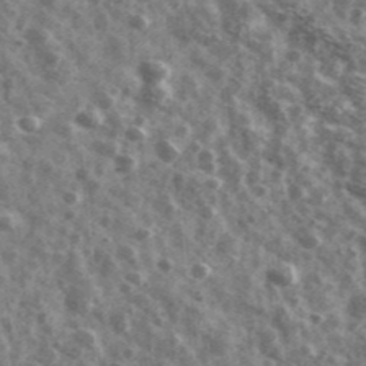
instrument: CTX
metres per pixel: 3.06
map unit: Ave
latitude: 41.9150
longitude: -106.8191
